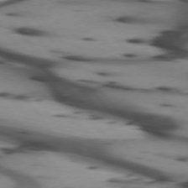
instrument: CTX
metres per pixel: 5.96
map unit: lApd
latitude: 75.1214
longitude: -65.4237
